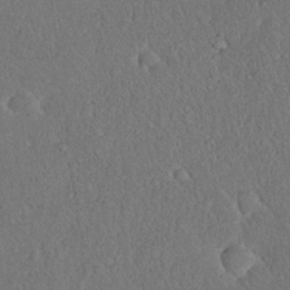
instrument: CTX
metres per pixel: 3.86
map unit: eHh
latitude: 19.3292
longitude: -62.5357
